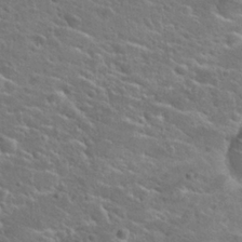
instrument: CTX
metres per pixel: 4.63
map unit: Hto
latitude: 25.3103
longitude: -50.2522
